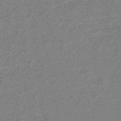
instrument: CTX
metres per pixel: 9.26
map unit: lHb
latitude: -32.2929
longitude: 66.6329
